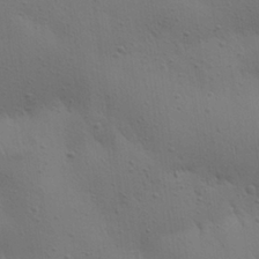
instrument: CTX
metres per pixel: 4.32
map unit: Aa
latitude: 25.6127
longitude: -142.5546
